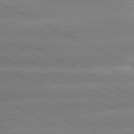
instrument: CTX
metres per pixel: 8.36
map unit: lApd
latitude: 80.4034
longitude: -136.6869
